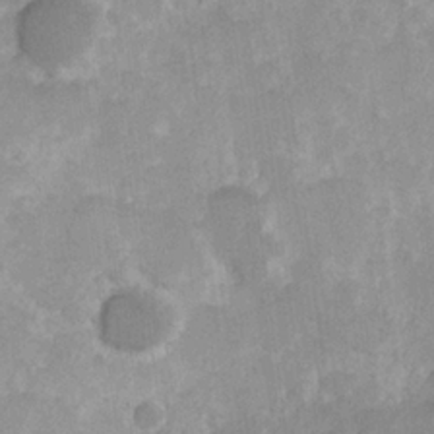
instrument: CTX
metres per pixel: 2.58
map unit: Hve
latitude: 24.8002
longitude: 145.2565
